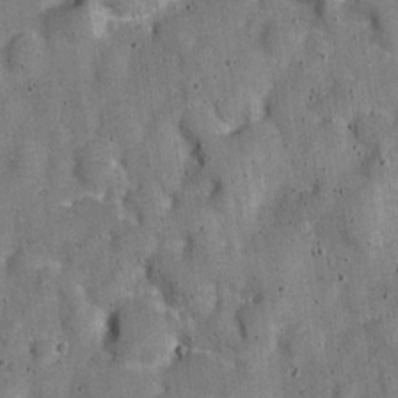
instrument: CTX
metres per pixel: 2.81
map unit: Nve
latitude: -25.3321
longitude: 105.5210
